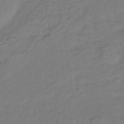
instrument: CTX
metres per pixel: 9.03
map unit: lHb
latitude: -42.1038
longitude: 76.4629
